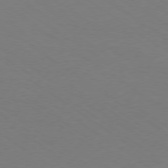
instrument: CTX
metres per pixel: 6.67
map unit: Ap
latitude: -78.6140
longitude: -74.5735
